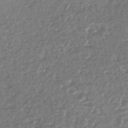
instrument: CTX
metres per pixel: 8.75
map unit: lHb
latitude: -42.9730
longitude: 70.8786
